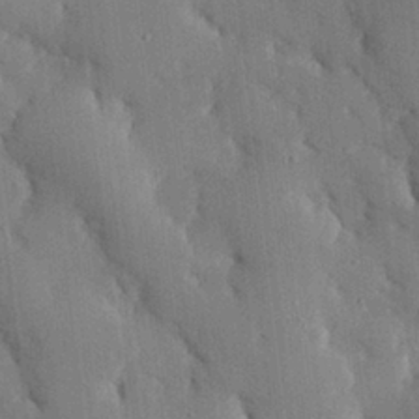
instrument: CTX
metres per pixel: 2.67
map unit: eHh
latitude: 29.5560
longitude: -80.4601
